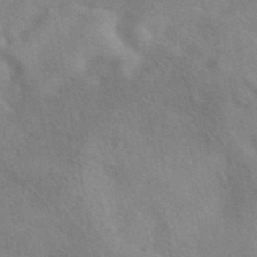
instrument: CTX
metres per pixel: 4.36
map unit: eAb
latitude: 40.7057
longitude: 107.9745
